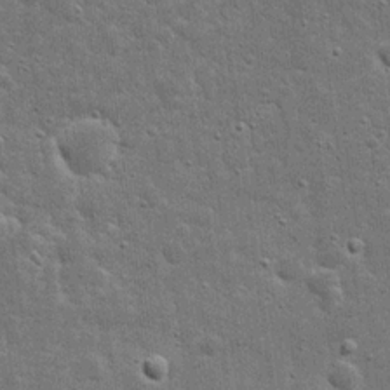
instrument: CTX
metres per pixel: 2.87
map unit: eHh
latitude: 20.1956
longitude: -63.4238
